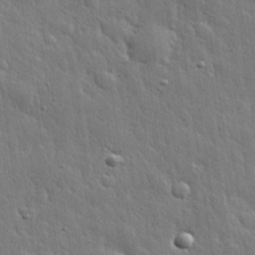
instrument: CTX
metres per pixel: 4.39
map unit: eHh
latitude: 31.5560
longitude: -79.2348
